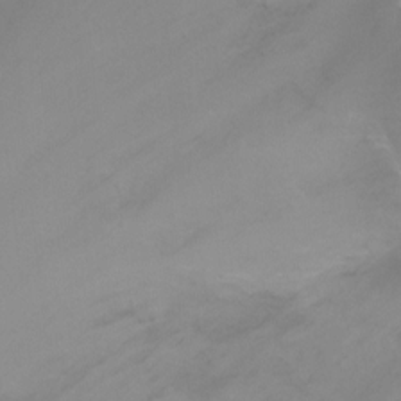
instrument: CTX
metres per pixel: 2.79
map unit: Ht
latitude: -2.9730
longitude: -27.2159
